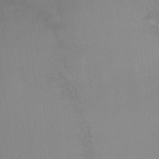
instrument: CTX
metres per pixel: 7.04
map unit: Ht
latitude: -6.1417
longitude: -34.6490
